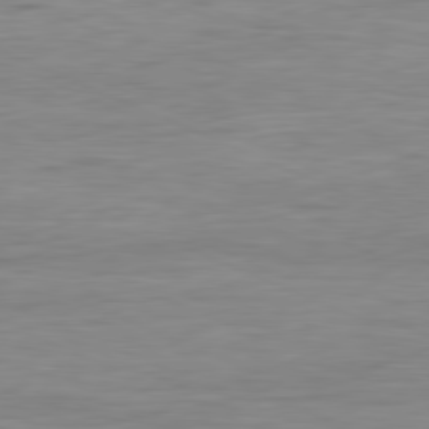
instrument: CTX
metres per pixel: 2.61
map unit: Ap
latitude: -81.1998
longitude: -81.3293
